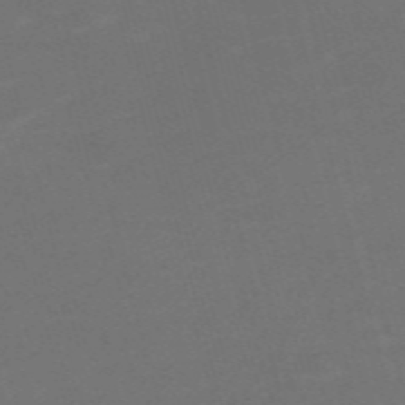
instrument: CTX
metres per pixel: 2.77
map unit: Nve
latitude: -59.1242
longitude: 58.1038
